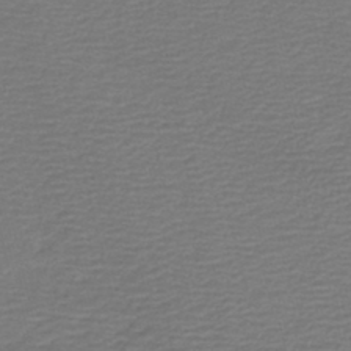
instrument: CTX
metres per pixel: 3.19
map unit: HNb
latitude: -42.8219
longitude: 50.4818
